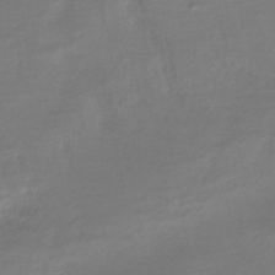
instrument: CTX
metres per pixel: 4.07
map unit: HNhu
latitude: -44.8975
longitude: 97.0676
